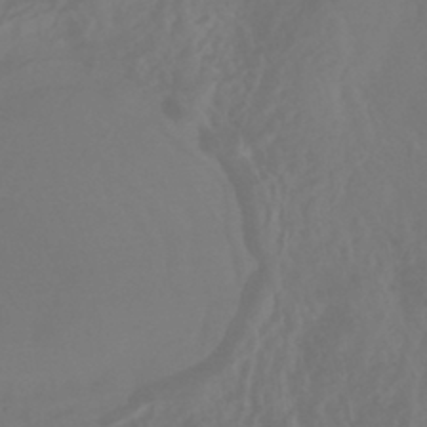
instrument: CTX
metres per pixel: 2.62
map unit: HNhu
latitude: -43.5021
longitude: 93.6911
